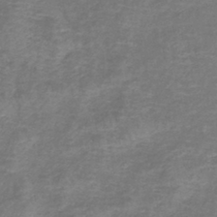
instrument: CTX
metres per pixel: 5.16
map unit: lHb
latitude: -41.8800
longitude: 78.8786
